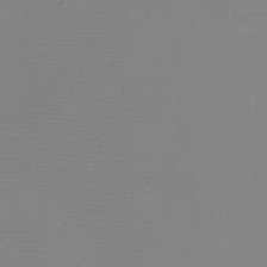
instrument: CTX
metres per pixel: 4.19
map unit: eHh
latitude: -6.2739
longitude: -79.4049
